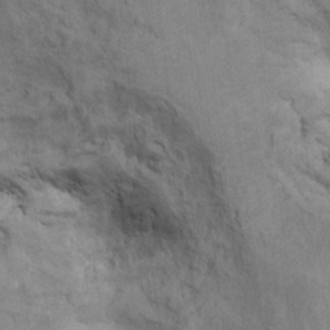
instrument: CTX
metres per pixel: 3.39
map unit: Ht
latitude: 9.9906
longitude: -39.4993
